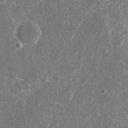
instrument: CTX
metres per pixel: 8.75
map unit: eHh
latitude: 8.2712
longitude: -67.9906
